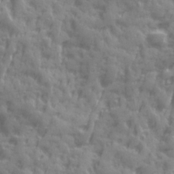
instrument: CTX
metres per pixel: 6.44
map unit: Ave
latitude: 19.5182
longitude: -132.1389
